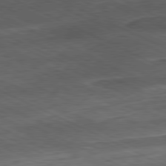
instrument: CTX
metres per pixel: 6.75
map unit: Ap
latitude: -81.2754
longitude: -91.7450
